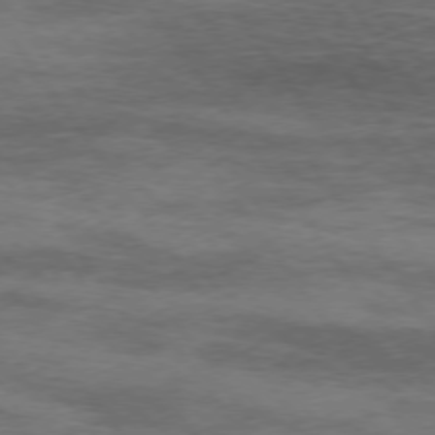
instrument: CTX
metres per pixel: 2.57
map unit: Hpe
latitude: 74.3278
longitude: -143.2537
